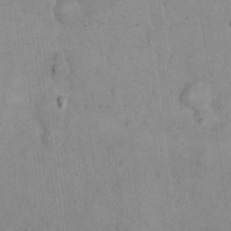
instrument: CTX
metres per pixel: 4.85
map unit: eHh
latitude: 21.3104
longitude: -62.2334
